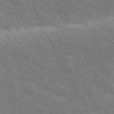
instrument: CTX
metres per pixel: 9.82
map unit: eHh
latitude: 43.0081
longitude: -90.9703
